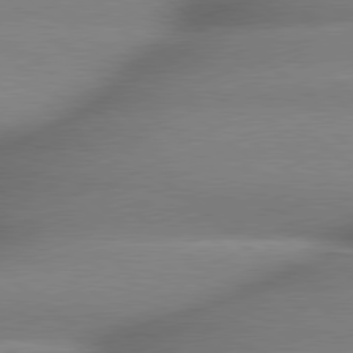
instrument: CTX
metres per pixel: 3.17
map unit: lApd
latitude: 79.5182
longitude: -163.4994
